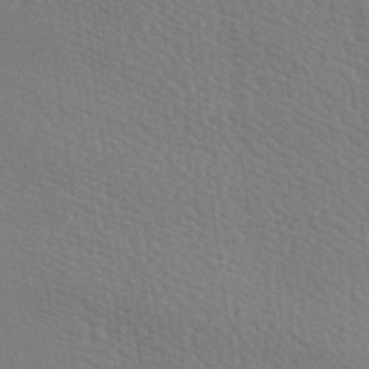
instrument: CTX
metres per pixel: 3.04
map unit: lAa
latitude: -8.0472
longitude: -124.5734
